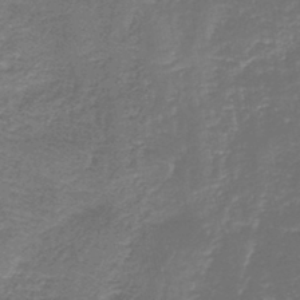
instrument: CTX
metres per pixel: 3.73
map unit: lHb
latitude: -44.0661
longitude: 52.9352
